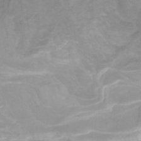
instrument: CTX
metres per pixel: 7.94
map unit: Nhu
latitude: -5.3887
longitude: -77.0647
